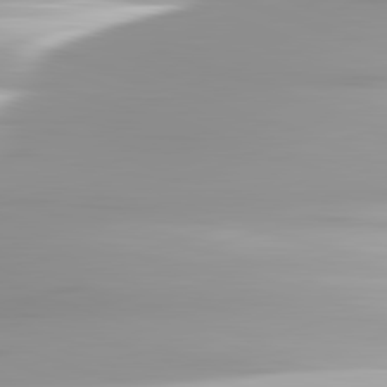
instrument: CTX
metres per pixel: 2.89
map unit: lApd
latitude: 82.7246
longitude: -139.4426
